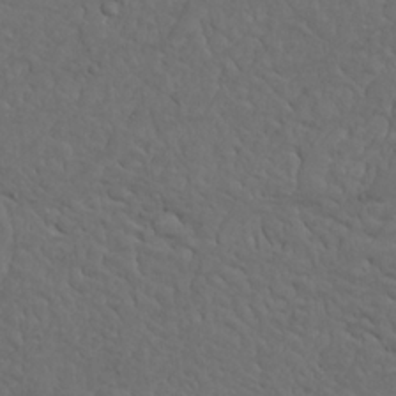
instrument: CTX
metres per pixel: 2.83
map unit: Nhu
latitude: 22.5546
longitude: -66.3467
